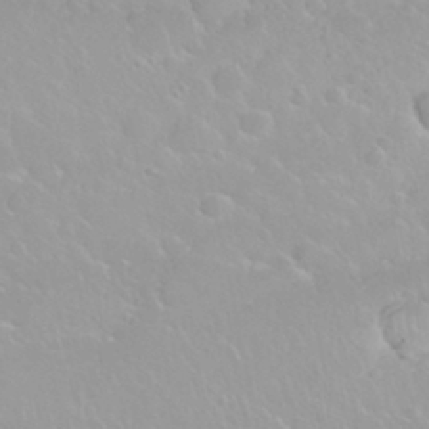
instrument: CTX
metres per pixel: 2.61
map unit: Nhu
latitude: 29.9150
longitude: -55.3482
